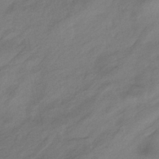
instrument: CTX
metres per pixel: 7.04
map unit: HNhu
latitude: -40.7274
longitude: 95.5021
